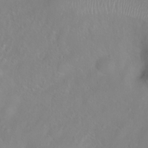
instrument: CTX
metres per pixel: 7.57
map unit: Ht
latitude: 1.4615
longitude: -36.5735
